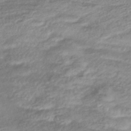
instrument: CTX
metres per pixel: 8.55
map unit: eHb
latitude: -40.3306
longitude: 78.2550
